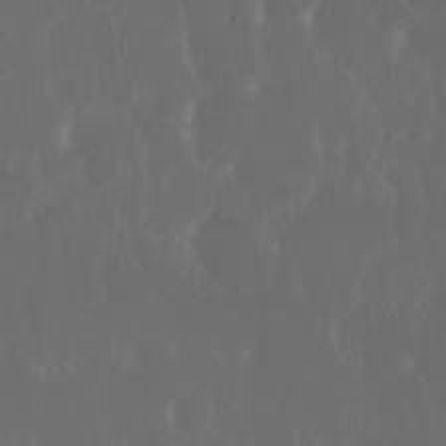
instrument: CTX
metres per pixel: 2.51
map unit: Nhu
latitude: 29.5182
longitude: -57.5560
